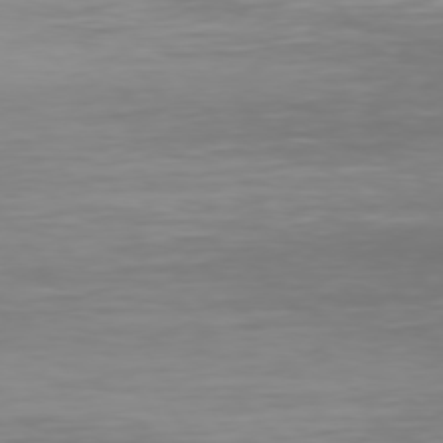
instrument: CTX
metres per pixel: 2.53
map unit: Hpe
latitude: 74.4412
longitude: -124.9324
